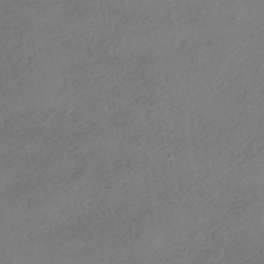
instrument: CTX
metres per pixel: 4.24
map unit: HNhu
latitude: -40.1228
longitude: 104.2739
